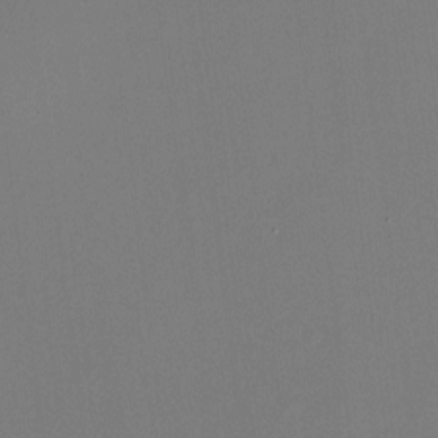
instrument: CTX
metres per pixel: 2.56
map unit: HNhu
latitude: -1.8990
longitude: -6.4601
